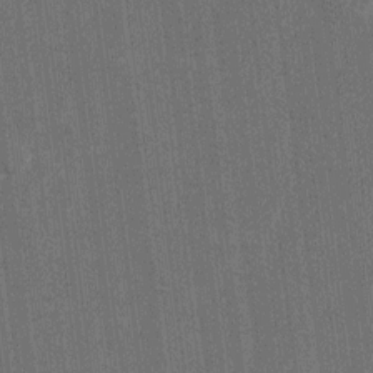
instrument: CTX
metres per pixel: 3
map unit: Htu
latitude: 1.1025
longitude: 147.1053
